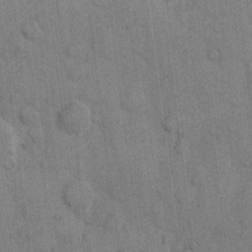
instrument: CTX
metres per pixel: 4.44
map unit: eHh
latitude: 10.3467
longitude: -66.2333
